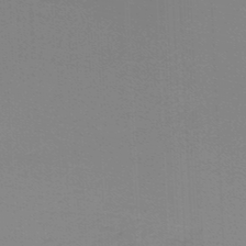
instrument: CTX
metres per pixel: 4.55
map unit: lHb
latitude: -46.1417
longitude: 64.1417
